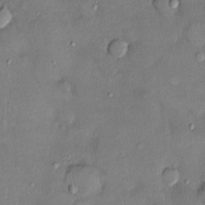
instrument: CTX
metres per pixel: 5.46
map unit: Ht
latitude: -3.8044
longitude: -14.4223
